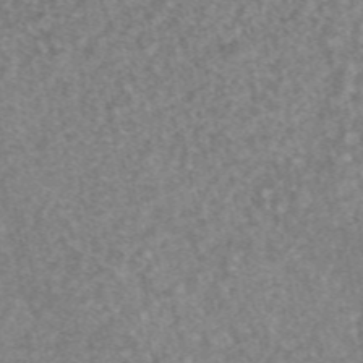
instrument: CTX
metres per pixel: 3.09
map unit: eAb
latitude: 46.9136
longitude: 120.6518
